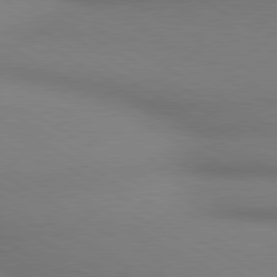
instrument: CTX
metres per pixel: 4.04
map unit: lApd
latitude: 80.3467
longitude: 130.1606
